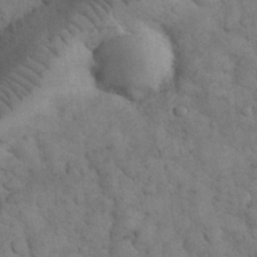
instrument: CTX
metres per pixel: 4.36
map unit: eHh
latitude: 33.3671
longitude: -67.1403
